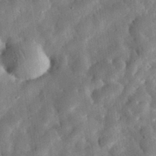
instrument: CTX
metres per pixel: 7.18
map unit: eHh
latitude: 32.2900
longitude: -77.2915
